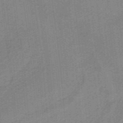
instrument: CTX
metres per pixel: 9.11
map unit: HNb
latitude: -38.4251
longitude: 53.9367
